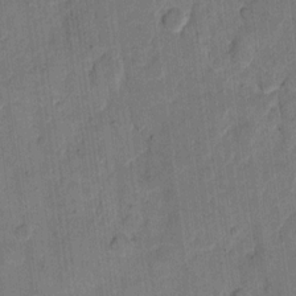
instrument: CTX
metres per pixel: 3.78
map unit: eHh
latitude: 11.9717
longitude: -65.8961
